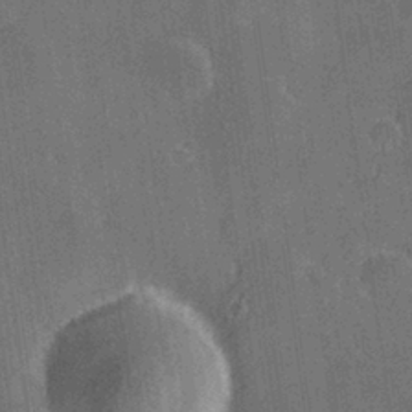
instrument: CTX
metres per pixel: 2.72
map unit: Hve
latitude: 27.9717
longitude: 144.3306
